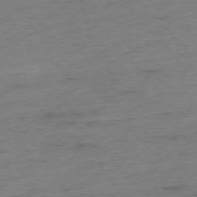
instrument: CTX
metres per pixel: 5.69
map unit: Hpe
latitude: -76.5385
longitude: -11.3104
